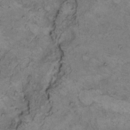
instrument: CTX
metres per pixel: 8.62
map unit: Hto
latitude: 7.2348
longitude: -60.4790
